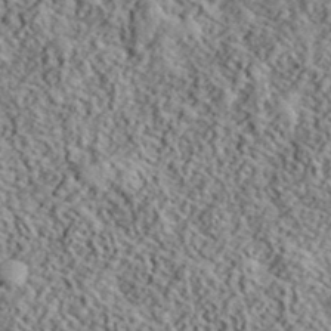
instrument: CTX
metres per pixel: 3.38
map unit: lHvf
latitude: 40.7246
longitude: -88.1389
